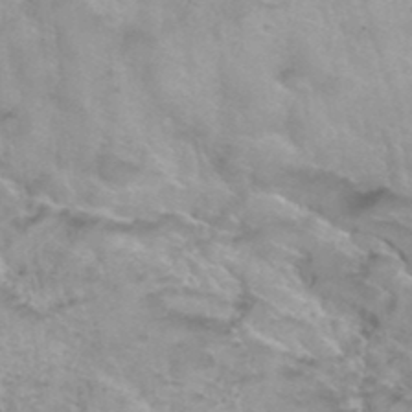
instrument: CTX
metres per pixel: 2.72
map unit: Hto
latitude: 38.5924
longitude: -42.1956
